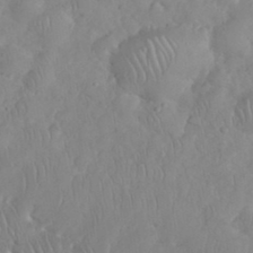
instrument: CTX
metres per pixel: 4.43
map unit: eHh
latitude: 34.8569
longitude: -63.1403
